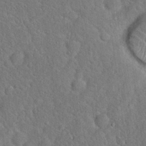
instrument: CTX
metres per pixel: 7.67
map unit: Hto
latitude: 19.1214
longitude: -51.4615
